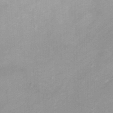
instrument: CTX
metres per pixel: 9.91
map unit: Ht
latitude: -0.1039
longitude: -33.1592
